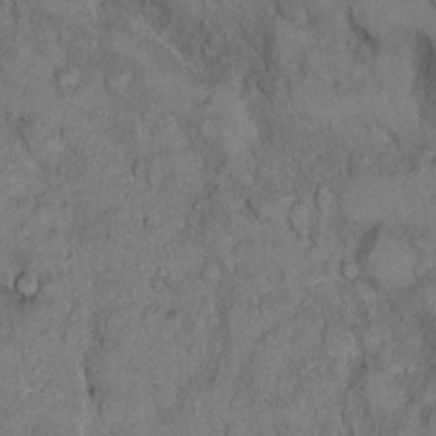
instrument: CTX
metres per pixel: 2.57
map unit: Hto
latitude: 11.9150
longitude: -57.4993
